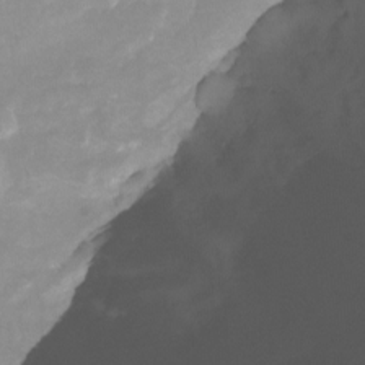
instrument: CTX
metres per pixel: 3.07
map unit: Nhu
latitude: -12.5196
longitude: -50.6868
